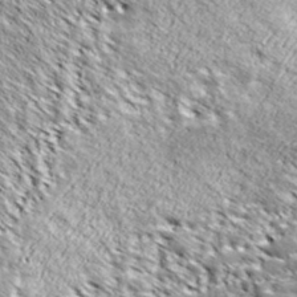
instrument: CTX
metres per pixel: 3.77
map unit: ANa
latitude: 39.8961
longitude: -90.8191
